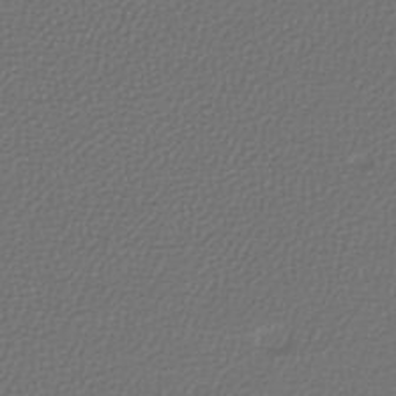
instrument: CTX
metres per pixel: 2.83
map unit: lHb
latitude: -41.5588
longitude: 72.3495
